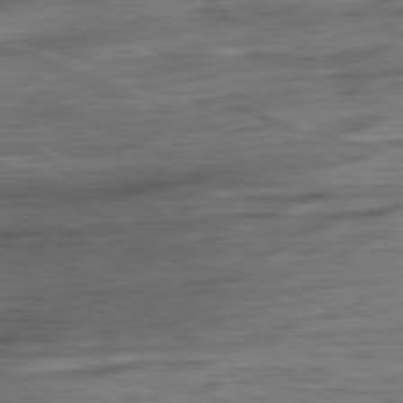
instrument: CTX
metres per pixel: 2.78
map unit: Ap
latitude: -80.9920
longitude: -68.8380
